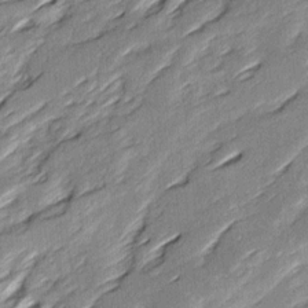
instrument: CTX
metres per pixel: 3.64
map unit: Ave
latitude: 16.1767
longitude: -137.3104
